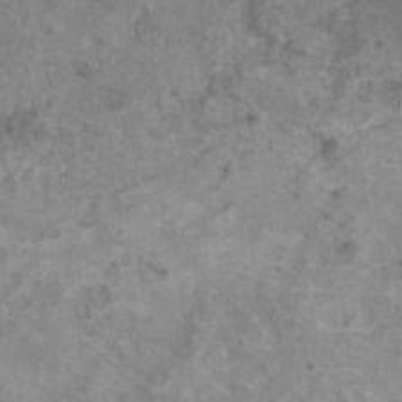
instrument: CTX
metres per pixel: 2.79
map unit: HNhu
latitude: 1.2537
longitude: 3.5966
